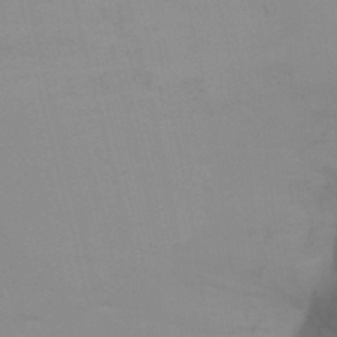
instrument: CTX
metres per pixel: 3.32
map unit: Ht
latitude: -7.0486
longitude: -31.3860
